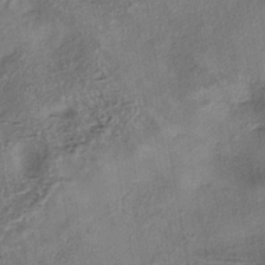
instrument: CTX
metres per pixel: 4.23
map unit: eHh
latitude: -41.1242
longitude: 120.0850
